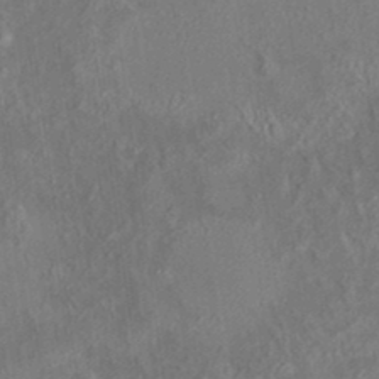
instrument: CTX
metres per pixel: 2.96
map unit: HNhu
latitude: 5.6316
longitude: 10.2362
